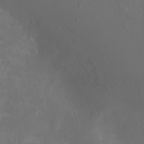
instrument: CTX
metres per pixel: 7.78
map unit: eHh
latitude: -6.8030
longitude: -77.2348
